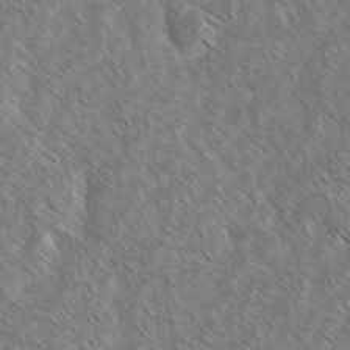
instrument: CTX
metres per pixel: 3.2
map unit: lAvf
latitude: -2.4817
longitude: -114.1199
